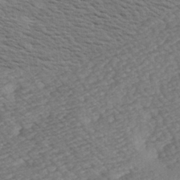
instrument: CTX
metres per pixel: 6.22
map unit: Hve
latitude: 2.2333
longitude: -123.6883
